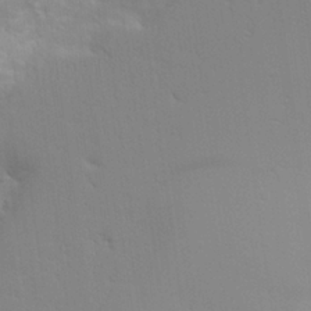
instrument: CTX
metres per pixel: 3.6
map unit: Aa
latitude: 26.1011
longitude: -130.1389
